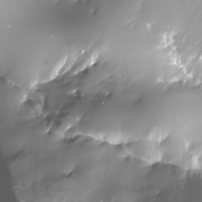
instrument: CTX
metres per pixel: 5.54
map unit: Nhe
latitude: -33.9745
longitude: -88.6491
